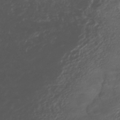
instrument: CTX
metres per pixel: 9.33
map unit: ANa
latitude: -42.3495
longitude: 108.7274
